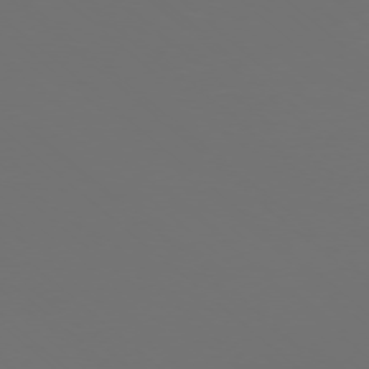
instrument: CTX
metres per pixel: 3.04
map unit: Ap
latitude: -77.3321
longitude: -80.8569
